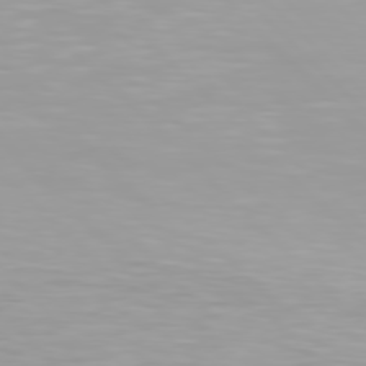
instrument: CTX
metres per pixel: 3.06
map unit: Hpe
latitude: 76.9324
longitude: -164.4979
